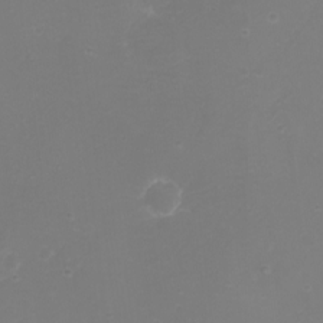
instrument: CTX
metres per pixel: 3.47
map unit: eHh
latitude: -3.5588
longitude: -76.3656
